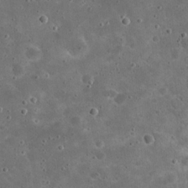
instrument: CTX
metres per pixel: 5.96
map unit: eHh
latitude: 20.8569
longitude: -65.3671
